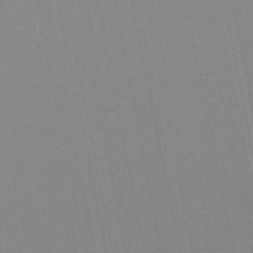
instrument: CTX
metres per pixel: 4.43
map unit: lHb
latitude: -48.9920
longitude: 72.3495
